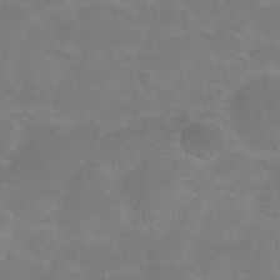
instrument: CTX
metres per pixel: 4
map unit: Nhu
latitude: 27.0459
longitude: -54.4601
